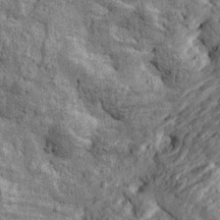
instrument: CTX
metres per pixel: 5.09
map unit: Htu
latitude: -4.1228
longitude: 157.1053
